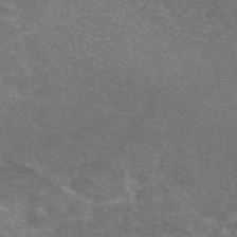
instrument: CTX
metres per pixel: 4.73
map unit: eAb
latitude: 47.1781
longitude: 106.2929
